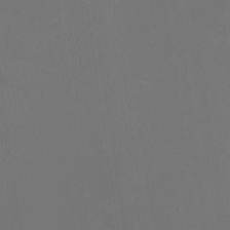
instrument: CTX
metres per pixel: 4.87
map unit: HNhu
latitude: 0.2333
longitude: -1.1592
